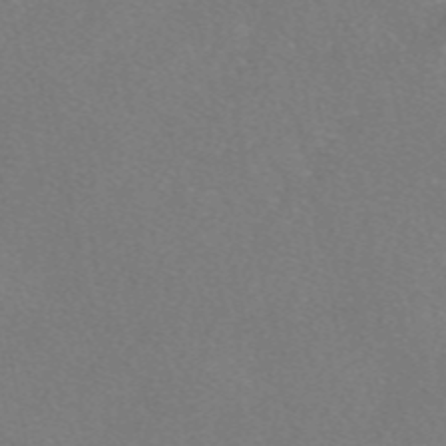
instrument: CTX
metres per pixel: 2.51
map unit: eAb
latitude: 47.9906
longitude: 109.7478
